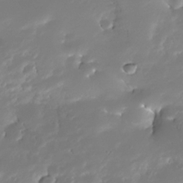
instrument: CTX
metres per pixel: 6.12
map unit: Nhe
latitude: -32.7464
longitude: -117.9339
